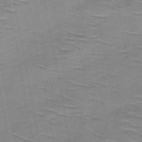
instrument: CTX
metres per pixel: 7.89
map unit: HNb
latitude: -47.6533
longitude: -48.3278
